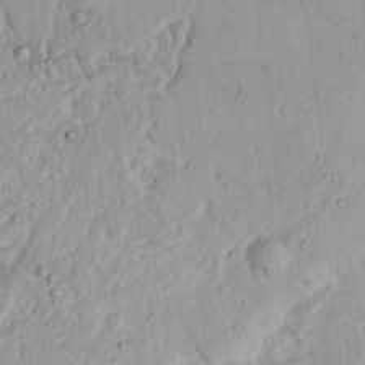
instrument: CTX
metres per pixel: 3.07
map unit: Nhu
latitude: 19.6694
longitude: -73.1970
